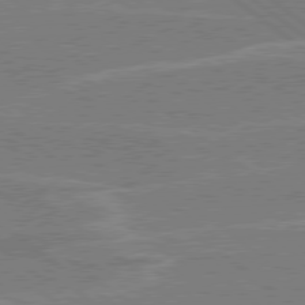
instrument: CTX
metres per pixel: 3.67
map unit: Hpe
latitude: 78.4979
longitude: -129.8205
